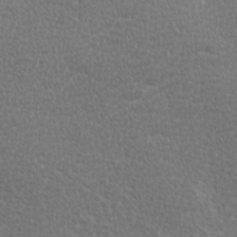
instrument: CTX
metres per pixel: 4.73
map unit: Ave
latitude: -0.1606
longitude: -115.0269
